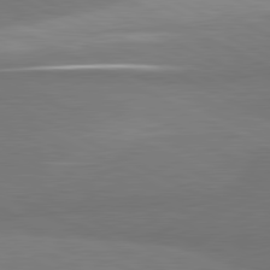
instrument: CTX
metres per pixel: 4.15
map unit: lApd
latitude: 81.2726
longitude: 157.8044
